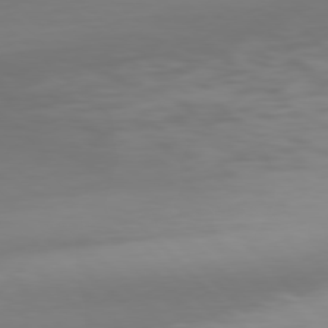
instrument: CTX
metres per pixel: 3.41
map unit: Hpe
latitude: 77.3670
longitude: -169.0648
